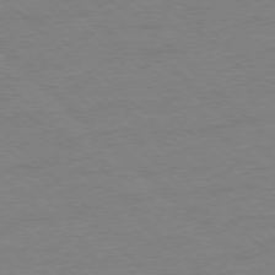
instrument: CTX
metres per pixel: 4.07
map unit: Ap
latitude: -78.0283
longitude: -85.3104
